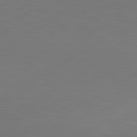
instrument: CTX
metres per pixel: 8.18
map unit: lApd
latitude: 81.1214
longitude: -171.2726
